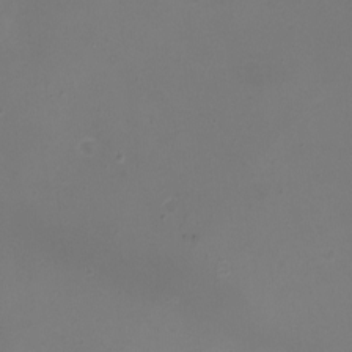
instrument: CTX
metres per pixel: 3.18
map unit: eHh
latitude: -4.9163
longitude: -78.6113
